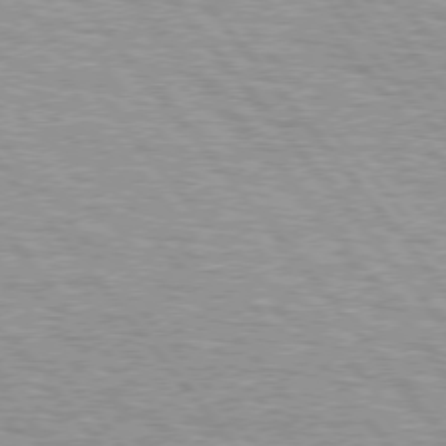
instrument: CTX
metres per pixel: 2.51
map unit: lApd
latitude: 75.4049
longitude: -76.3845
